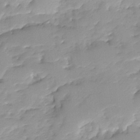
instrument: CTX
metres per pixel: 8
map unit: Ave
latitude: -8.4062
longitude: -117.2348
